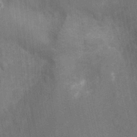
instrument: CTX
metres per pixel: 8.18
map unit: Ht
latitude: -11.1242
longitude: -22.4223
